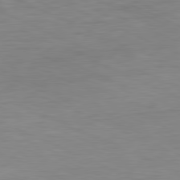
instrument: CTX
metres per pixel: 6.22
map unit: Ap
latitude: -81.4266
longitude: -76.1389
